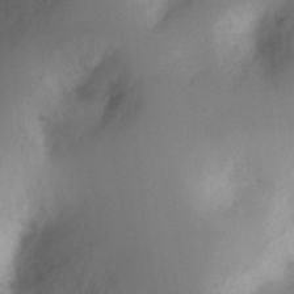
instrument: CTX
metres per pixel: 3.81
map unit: Ht
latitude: 2.7624
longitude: -27.5371
